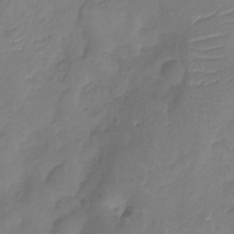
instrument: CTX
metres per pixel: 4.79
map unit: Nhu
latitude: -11.9745
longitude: -22.8380
